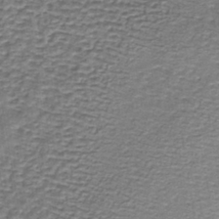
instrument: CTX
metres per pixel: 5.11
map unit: lHb
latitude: -36.3684
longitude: 58.9730
